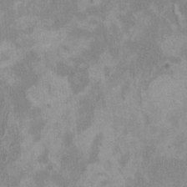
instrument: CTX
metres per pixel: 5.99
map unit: HNhu
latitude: 3.3104
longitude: -4.4601
